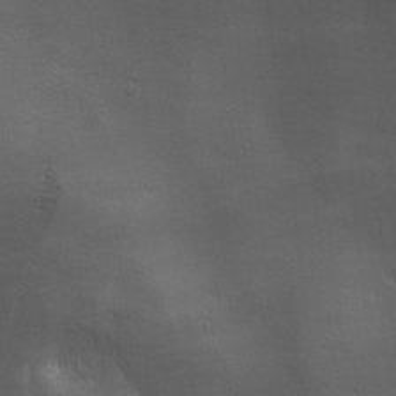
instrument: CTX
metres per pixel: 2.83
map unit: lAa
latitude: -6.8597
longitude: -121.8773
